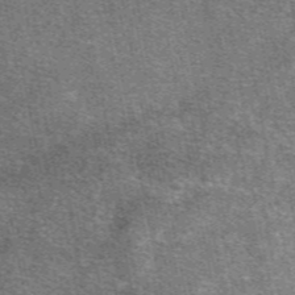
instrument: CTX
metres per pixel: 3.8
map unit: eAb
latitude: 48.0255
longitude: 105.7099
